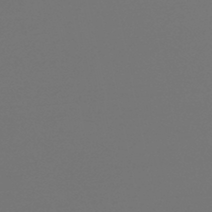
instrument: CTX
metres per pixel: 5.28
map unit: lHb
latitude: -47.1620
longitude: 59.6343
